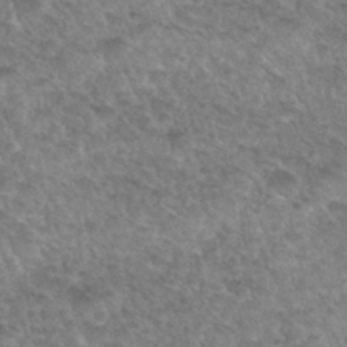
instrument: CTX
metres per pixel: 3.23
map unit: Hto
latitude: 33.1592
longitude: -49.3104
